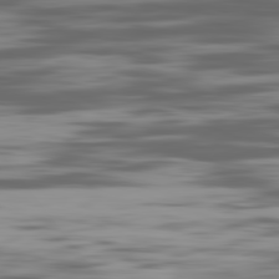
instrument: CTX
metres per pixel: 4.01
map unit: Ap
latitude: -82.0472
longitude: -69.2726
